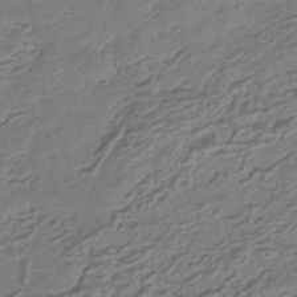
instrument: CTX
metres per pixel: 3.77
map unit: HNhu
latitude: -42.7841
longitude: 100.8030
